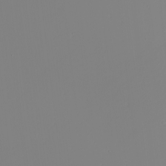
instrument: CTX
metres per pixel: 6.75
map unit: Nhu
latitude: -6.2550
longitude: -95.1403
